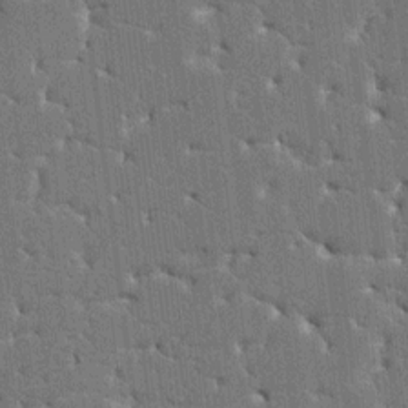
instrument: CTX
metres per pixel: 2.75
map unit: HNhu
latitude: 6.9325
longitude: -5.4615
